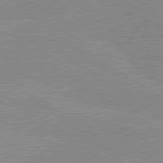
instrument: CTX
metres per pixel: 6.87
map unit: lApd
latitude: 80.1011
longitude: -125.0080
